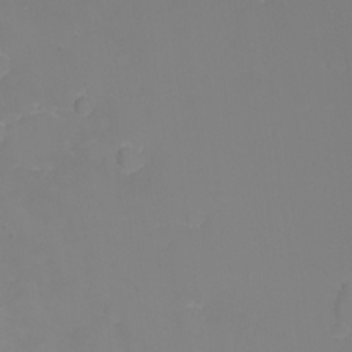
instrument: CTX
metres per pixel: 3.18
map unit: Nhu
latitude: -6.1039
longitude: -79.3293
